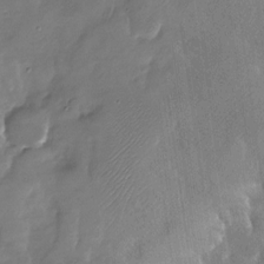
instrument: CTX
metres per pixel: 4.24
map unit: Nhu
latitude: -28.2551
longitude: -58.3278
